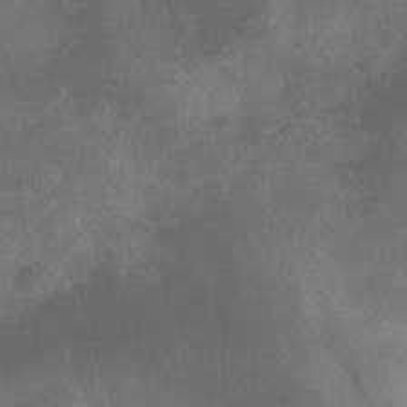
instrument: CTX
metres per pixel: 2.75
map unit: Ht
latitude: 2.4223
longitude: -22.3089
